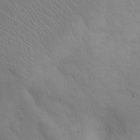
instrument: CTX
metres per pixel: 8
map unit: lAvf
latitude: 9.4238
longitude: 168.4062
